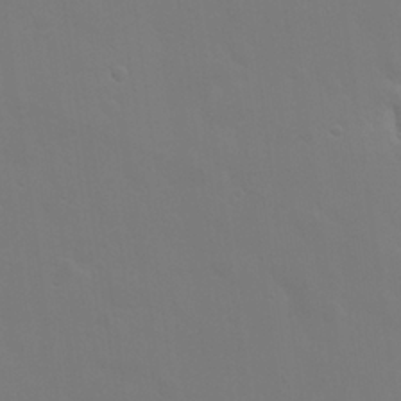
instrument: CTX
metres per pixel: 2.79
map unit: eHh
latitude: 24.1388
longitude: -65.6883
